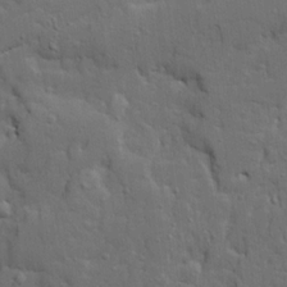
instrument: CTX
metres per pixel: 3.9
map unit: Ave
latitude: 19.8205
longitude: -128.7624
